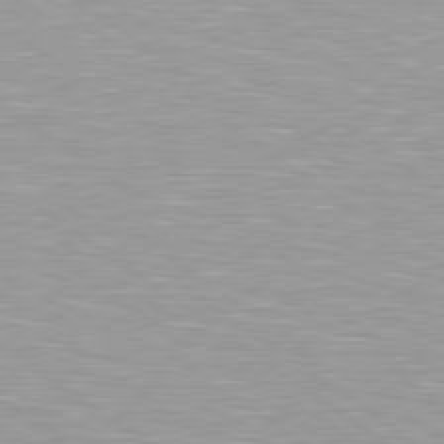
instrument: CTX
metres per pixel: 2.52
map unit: Hpe
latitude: 79.2537
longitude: -153.4616
